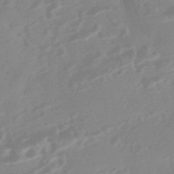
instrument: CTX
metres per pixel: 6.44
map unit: HNhu
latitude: -44.1228
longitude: 91.2754
